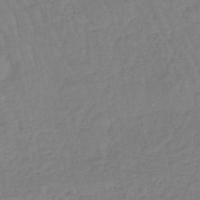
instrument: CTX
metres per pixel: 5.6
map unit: eHb
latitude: -45.5399
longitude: 80.6897
